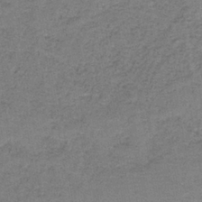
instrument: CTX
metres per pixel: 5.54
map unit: HNb
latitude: -36.8408
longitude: 52.0094
